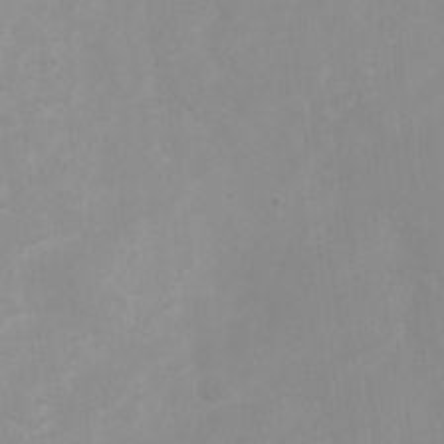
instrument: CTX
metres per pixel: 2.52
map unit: Ht
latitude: 3.1025
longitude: -22.9892
